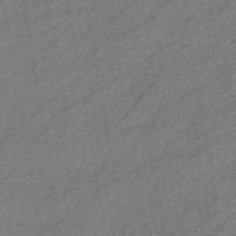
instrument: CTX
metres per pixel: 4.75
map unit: eHb
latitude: -41.4454
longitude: 82.3117
